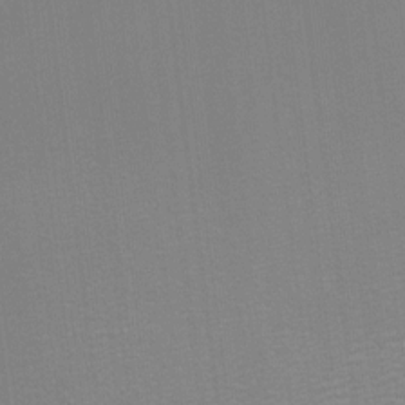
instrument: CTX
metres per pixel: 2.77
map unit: eHh
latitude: -2.0283
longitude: -79.9150
